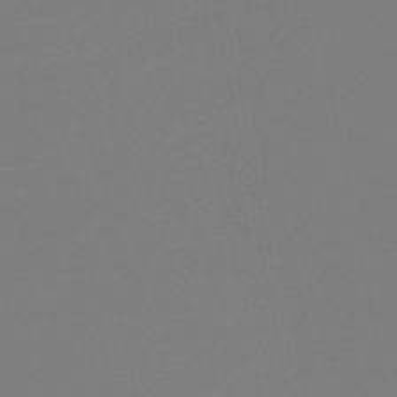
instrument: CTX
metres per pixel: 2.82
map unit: eHb
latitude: -49.7667
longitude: 84.8596
